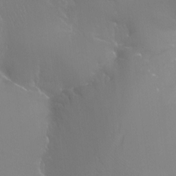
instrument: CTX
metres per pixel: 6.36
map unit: Ht
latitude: -11.6533
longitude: -44.8002
